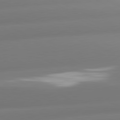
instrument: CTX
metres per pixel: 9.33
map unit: lApd
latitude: 80.8947
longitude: -160.0444
